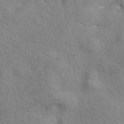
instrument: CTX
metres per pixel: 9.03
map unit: eAb
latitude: 41.4237
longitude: 103.8989
